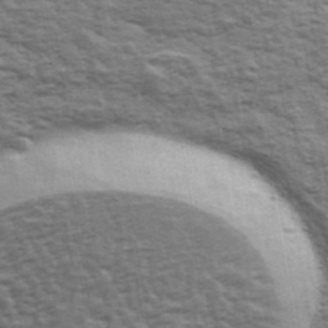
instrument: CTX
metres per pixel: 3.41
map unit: Ave
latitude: 43.3104
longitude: -112.1200
